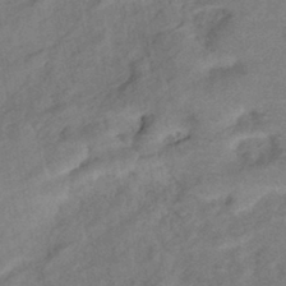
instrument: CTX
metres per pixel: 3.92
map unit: eHb
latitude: -42.1794
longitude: 83.4454
